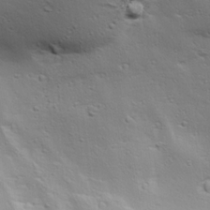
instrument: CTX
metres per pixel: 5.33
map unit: lAa
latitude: 18.5923
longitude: -138.1389
